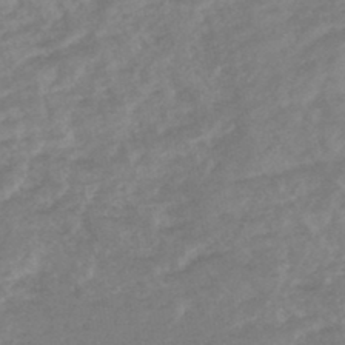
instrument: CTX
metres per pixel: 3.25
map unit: HNhu
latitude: -45.1620
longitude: 91.4266
